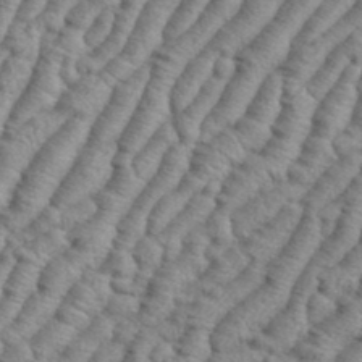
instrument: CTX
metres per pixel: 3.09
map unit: eHh
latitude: 37.4993
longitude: -137.0837
